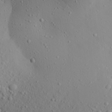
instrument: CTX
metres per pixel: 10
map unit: Aa
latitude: 21.8206
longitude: -143.7261
